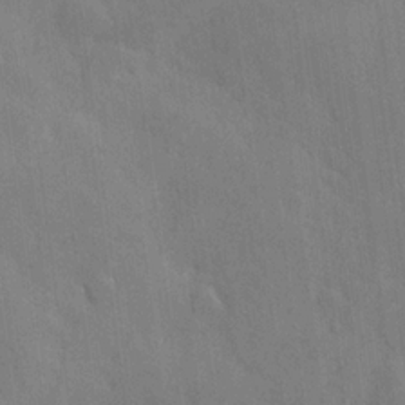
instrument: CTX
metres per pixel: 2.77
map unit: Hve
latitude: 18.5734
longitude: 151.1431
